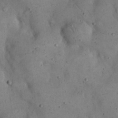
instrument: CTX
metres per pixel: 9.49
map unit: eHh
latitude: 20.2523
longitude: -61.3104
